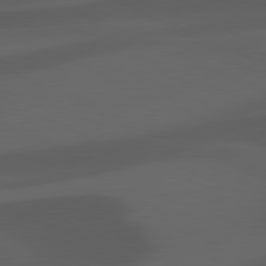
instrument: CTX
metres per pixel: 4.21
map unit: lApd
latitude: 81.3671
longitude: 122.7086
